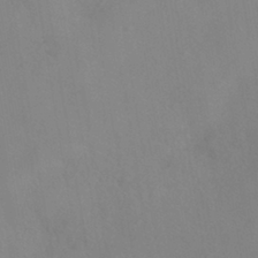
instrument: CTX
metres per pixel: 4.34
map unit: HNhu
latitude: -40.2928
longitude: 101.1998
